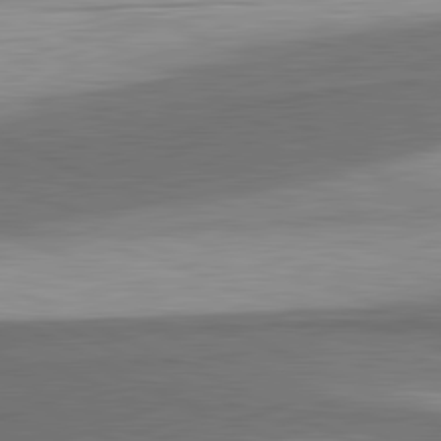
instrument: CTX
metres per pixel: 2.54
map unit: lApd
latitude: 81.7072
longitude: 175.8044
